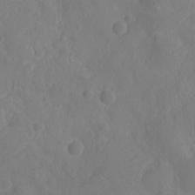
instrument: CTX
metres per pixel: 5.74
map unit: Ht
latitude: -11.4077
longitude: -23.9339
